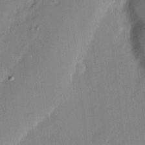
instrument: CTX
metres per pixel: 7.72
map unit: eHh
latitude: 2.8947
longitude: -76.8947
